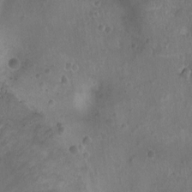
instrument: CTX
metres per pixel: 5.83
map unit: Ht
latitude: -9.4832
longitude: -21.2537
